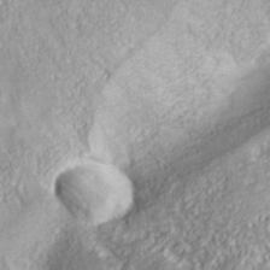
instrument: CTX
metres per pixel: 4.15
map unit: ANa
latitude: 35.2348
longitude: 13.8989
